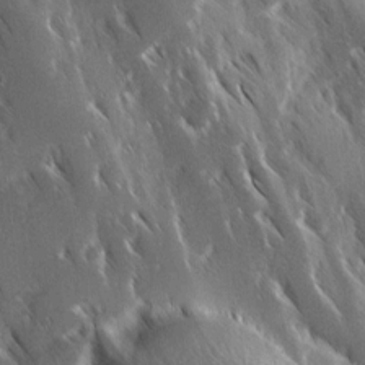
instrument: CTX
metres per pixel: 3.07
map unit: Ave
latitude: 9.1970
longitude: -104.1578
